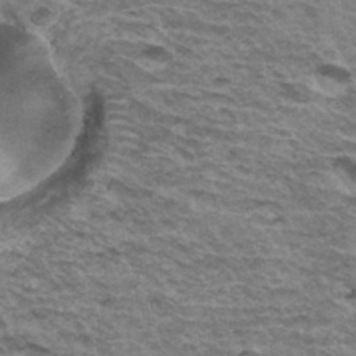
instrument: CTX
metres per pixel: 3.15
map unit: Hto
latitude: 35.1592
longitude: -42.9136
